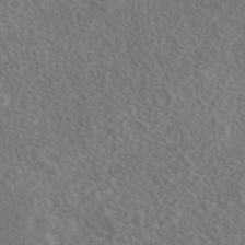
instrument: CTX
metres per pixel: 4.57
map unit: eAb
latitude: 43.6316
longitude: 109.6911
